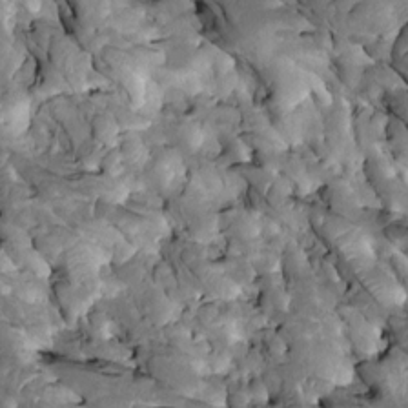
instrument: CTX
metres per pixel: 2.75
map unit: Htu
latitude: -1.0487
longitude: 148.5574
